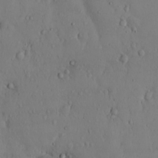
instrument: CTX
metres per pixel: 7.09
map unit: Hto
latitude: 10.3278
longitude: -57.7638
